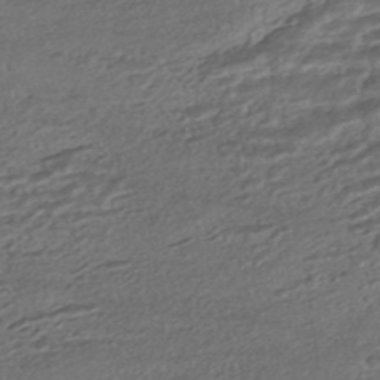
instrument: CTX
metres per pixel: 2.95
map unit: HNhu
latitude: -45.6533
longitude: 104.6329
